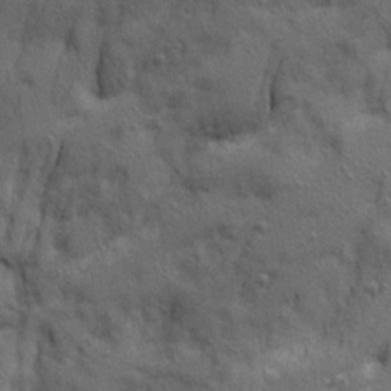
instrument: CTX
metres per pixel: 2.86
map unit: Ave
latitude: 21.5938
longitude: -130.4223
